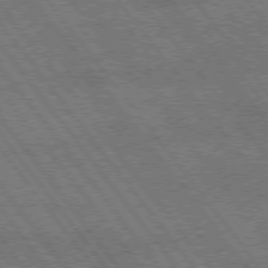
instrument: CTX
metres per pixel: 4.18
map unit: Hpe
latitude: 74.7624
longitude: -149.8583
